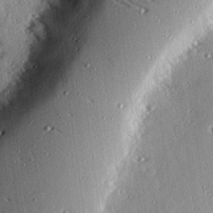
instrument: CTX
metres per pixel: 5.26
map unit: eHh
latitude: 23.1781
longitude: -89.7072
